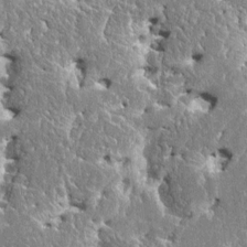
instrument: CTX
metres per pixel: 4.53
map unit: HNhu
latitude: 2.6868
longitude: 7.9745
